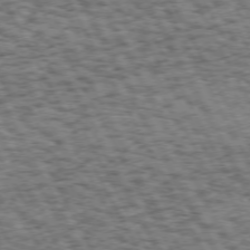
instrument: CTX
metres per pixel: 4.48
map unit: Hpe
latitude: 72.1200
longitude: -125.3292
